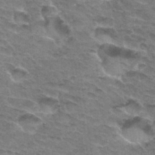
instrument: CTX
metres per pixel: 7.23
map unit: Hto
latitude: 33.3293
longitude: -46.8758
